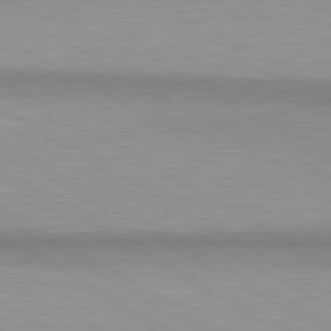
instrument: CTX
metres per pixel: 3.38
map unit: lApd
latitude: 80.7057
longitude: 159.2564
